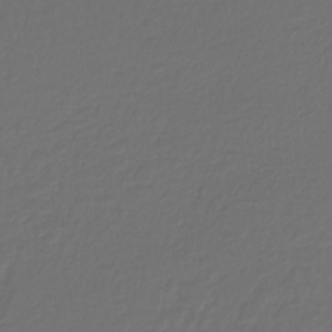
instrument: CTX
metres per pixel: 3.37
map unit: lHb
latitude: -43.4643
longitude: 60.8597
